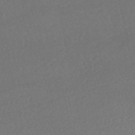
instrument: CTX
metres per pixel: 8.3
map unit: HNhu
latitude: -48.9542
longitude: 102.5385
